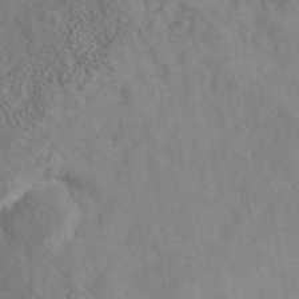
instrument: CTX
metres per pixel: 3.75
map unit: ANa
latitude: 42.7057
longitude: 53.3509
